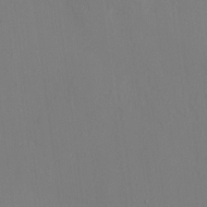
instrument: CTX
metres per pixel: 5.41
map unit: HNhu
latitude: 11.0459
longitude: 22.7086
